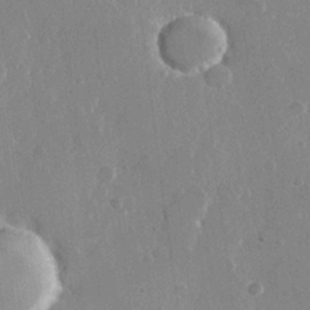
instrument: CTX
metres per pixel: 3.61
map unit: Hve
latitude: 22.2145
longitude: 148.6141
